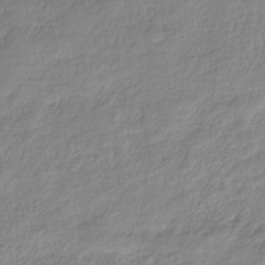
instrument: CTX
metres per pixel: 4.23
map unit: HNhu
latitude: -36.2550
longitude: 32.5574
